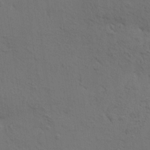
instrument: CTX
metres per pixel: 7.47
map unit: HNhu
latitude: 11.2537
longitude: 23.1998
